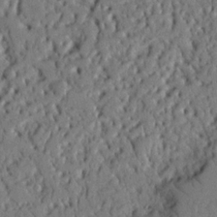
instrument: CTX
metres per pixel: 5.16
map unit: Nhu
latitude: 19.9906
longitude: -77.6316
